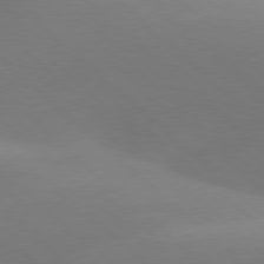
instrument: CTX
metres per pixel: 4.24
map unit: lApd
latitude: 77.9339
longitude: -51.6882
